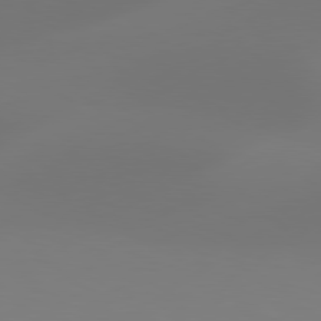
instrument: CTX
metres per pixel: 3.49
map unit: Hpe
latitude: 78.3468
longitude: -128.1767
